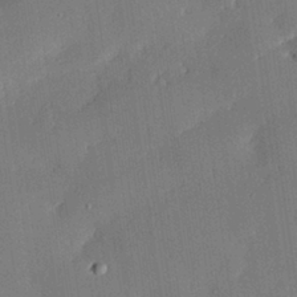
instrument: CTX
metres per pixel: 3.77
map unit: eHh
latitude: 29.1970
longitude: -81.9528
